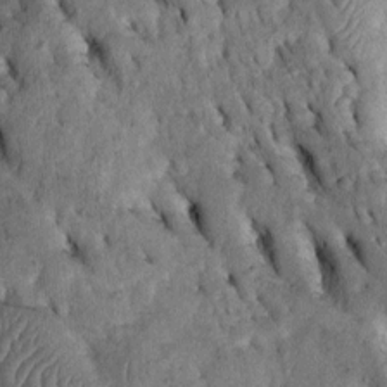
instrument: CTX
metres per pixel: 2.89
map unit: Htu
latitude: -2.1227
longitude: 151.1998
